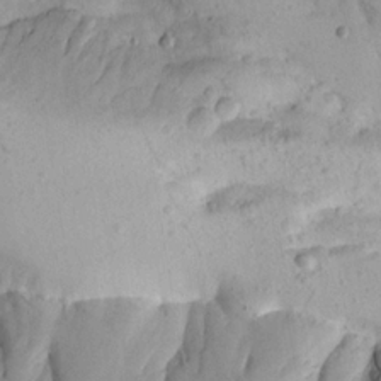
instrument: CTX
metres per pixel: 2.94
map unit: Aa
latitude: 19.5560
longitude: -144.6301
